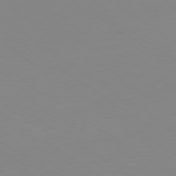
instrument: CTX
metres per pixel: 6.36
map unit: Ap
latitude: -80.0094
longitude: -59.5749
